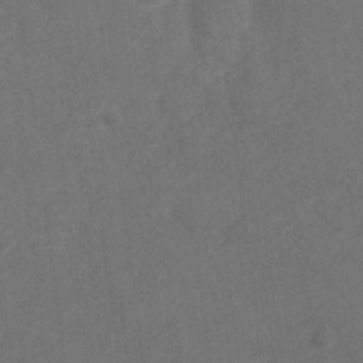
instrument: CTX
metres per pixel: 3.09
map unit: Nve
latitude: -19.2943
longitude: 108.2928
